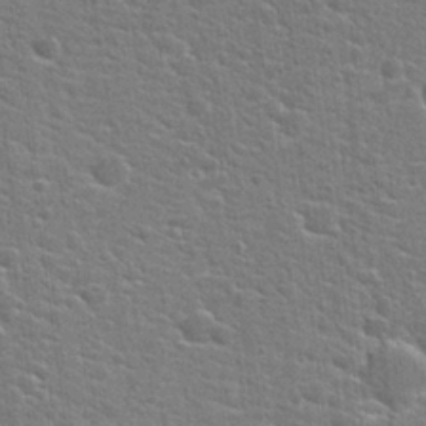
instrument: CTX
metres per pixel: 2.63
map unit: Hto
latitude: 22.6301
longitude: -44.2144
